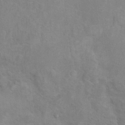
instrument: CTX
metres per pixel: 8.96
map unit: Hto
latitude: 15.0081
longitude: -41.5749
